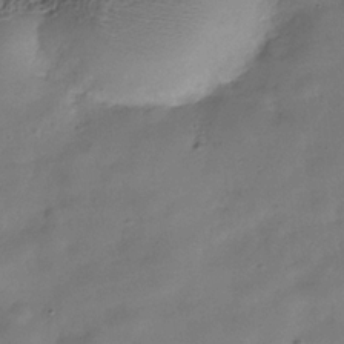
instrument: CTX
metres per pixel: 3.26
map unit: Hve
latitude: -31.4643
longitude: 93.4454
